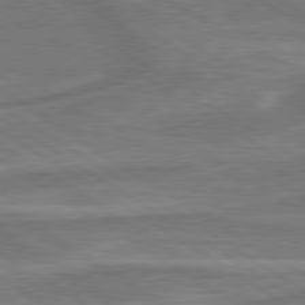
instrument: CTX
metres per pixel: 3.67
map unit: lApd
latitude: 79.7261
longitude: -172.5734
